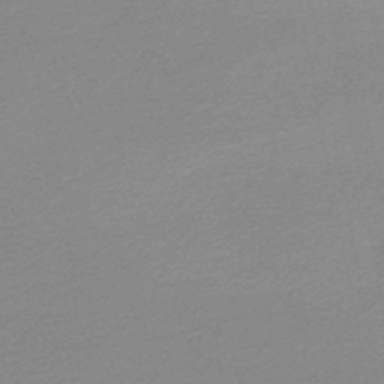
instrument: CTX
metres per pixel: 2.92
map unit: lHb
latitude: -48.0283
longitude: 66.0472
